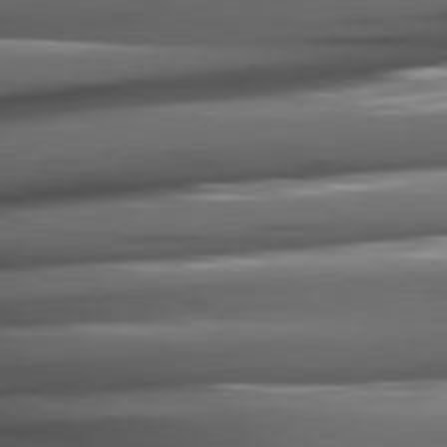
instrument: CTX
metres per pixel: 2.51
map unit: lApd
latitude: 81.8205
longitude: -144.3656
